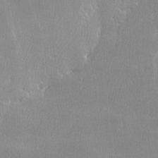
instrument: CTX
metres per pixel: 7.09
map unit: lHvf
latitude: -12.6330
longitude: -101.0270
